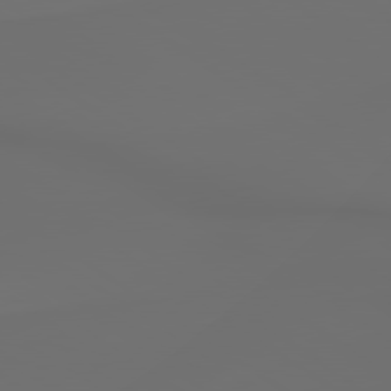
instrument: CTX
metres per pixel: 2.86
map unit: lApd
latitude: 79.7450
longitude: -175.9150
